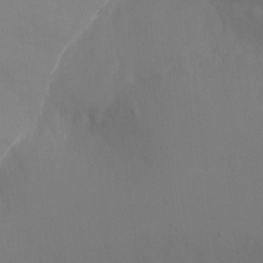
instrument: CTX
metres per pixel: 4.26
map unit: Ht
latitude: -9.3887
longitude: -37.6316
